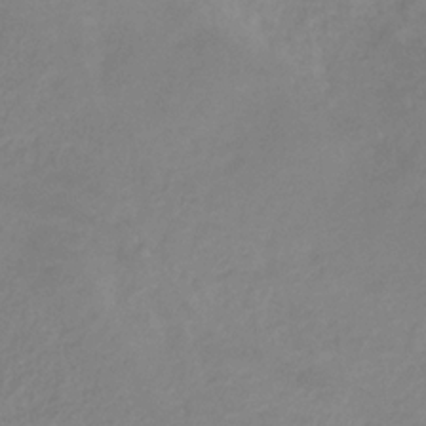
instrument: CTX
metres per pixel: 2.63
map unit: HNhu
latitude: -28.8408
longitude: 67.4643
